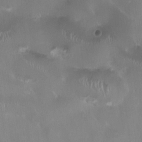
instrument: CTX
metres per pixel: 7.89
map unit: HNhu
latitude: 0.9702
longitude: -4.6868
